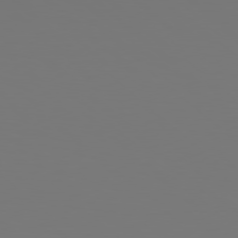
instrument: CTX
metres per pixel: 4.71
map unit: Hpe
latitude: 78.0822
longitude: -174.1200
